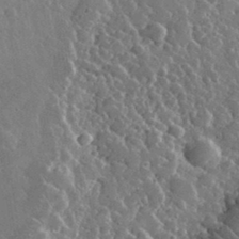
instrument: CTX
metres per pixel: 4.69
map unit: lHvf
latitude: 34.1766
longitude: -87.2915
